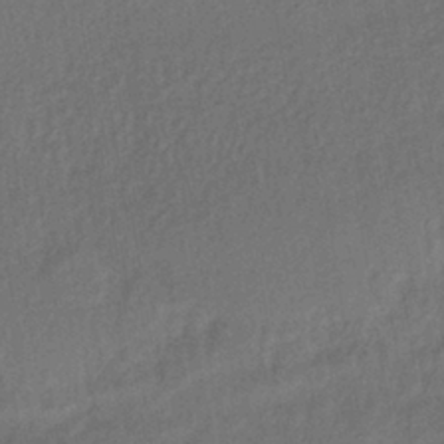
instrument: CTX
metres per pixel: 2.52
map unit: lHb
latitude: -38.7274
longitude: 71.3321
